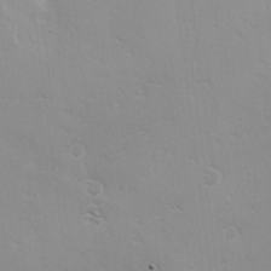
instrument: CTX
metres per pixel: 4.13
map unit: Ave
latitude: 0.7813
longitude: -112.8380
